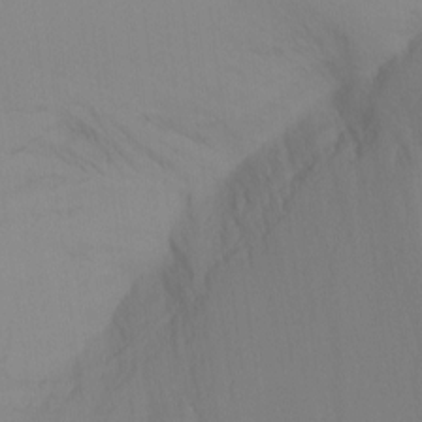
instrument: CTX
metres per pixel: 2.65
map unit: Ht
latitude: -16.2362
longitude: -48.1767
